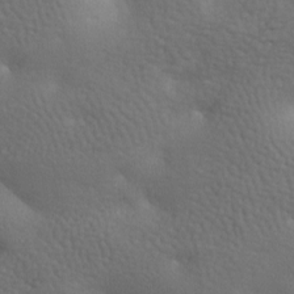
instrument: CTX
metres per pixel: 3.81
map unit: lAa
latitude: -8.2172
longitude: -125.2725
